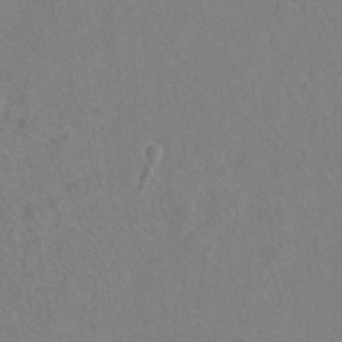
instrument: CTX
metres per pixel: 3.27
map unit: Hto
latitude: 7.6316
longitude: -31.4049
